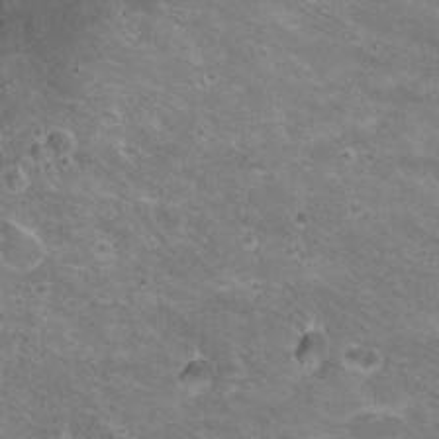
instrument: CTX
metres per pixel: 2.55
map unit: Hto
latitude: 21.6316
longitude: -33.0458
